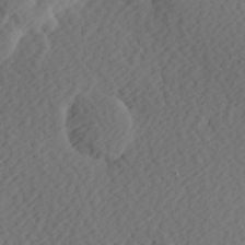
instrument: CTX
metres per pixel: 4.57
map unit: Hve
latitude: 13.6316
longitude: -91.4993
